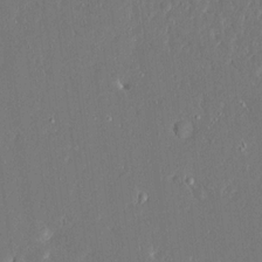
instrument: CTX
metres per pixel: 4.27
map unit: Ave
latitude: 16.0633
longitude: -140.2711
